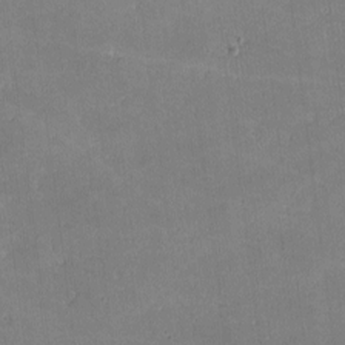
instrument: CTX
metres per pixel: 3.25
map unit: lHvf
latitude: -9.2565
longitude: -101.5749
